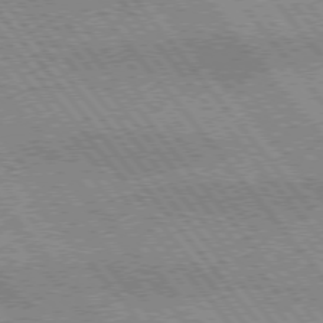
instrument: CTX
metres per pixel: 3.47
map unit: lApd
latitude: 75.1970
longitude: -49.2159
